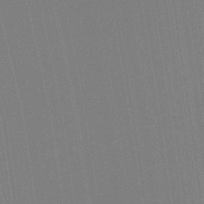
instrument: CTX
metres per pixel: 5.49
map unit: Ht
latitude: -16.2362
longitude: -47.7828
